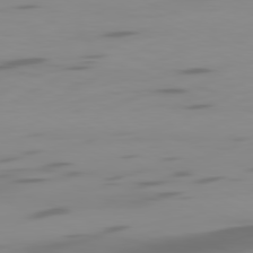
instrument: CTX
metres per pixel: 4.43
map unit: Ap
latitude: -81.2187
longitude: -61.6694
